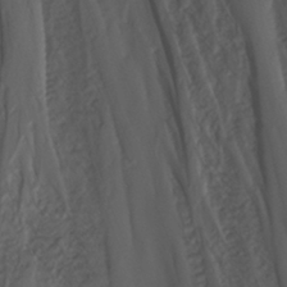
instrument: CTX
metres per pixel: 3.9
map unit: Nhu
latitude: -3.1242
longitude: -71.3670
